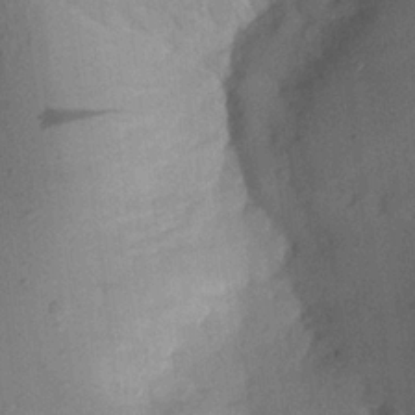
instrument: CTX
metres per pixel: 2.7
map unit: Aa
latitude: 23.0080
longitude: -144.8947
